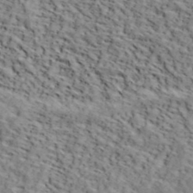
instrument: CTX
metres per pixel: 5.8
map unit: lHvf
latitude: 39.8016
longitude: -86.7435
